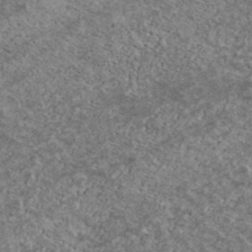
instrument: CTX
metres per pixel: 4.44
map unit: Ave
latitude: 41.2159
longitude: -108.6868
